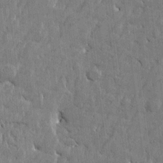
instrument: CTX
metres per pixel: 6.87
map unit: Htu
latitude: -4.2739
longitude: 176.6707
